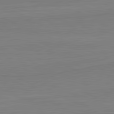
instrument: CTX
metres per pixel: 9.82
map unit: lApd
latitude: 81.8772
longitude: 167.0675
